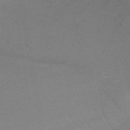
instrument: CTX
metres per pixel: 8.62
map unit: lHb
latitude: -42.8785
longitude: 73.7100
